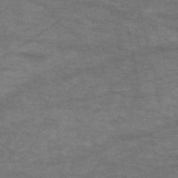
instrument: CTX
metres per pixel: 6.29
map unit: HNb
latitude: -53.8611
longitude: -43.3860
